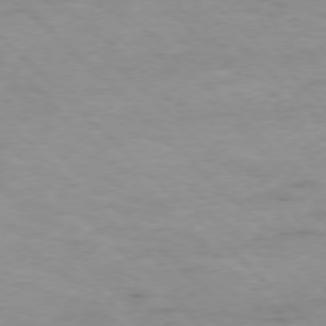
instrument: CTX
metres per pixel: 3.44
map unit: Ap
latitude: -77.0864
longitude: -88.4412
